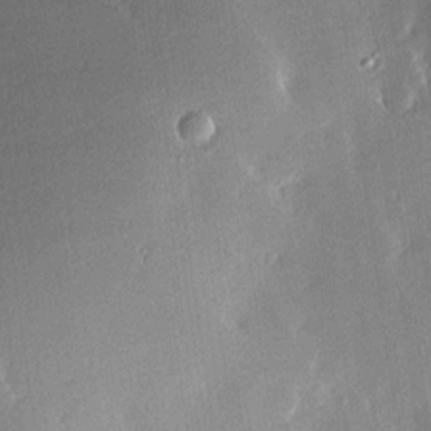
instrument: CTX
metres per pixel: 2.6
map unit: Hve
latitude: 18.0444
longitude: 150.3684
